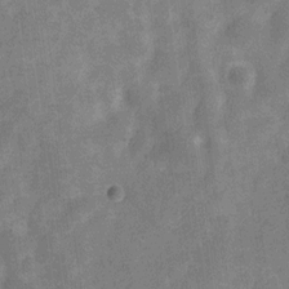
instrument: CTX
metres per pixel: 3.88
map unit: Nve
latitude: -24.5763
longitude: 106.7841
